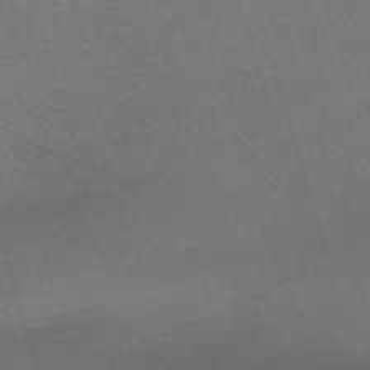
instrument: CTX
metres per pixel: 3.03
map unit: eHh
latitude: -61.7856
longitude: 49.3510
